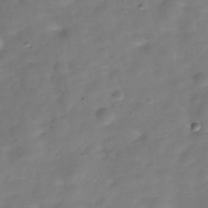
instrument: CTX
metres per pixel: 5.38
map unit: Hve
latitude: -30.4629
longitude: 93.2376
